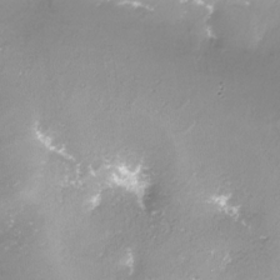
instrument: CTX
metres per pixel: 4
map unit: Nhe
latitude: -27.8044
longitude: -109.6316
